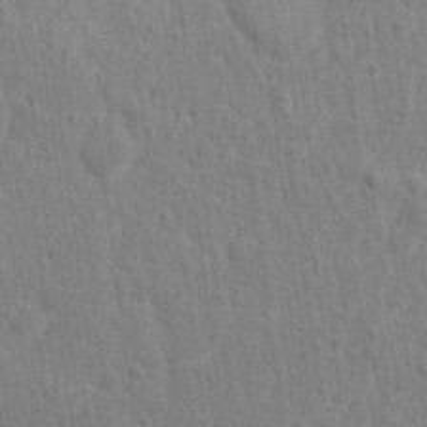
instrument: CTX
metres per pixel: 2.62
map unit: Hto
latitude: 13.7072
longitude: -38.0444
